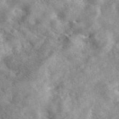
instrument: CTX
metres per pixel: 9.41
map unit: eAb
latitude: 45.1214
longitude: 128.2740
